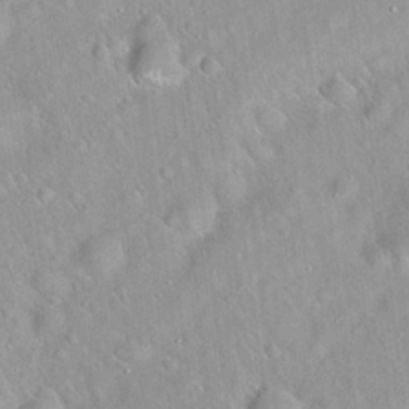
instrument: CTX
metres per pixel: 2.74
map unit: Hto
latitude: 20.8380
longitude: -52.8191
